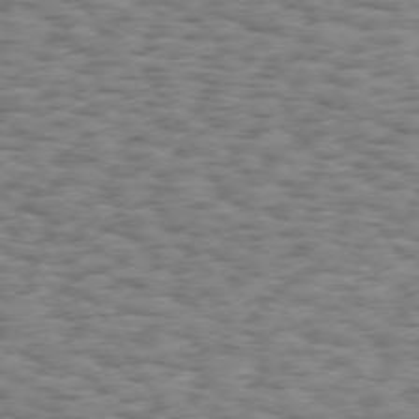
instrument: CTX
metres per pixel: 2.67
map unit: Hpe
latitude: 73.4238
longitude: -130.4223
